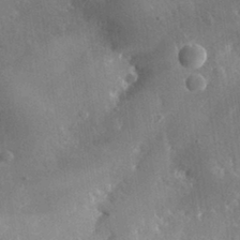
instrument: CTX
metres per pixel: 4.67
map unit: lHvf
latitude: 31.7261
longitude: -93.0458
